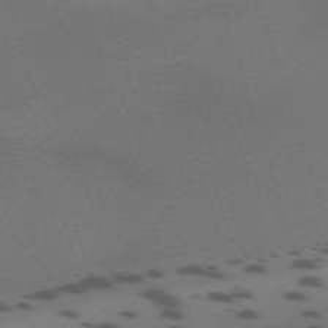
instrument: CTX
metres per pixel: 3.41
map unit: eHh
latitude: -62.5573
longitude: 53.2753
